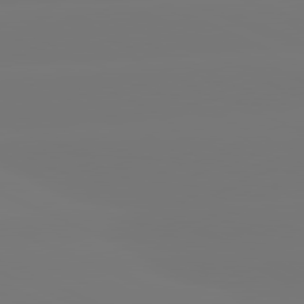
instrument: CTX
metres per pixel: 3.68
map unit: lApd
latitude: 81.4993
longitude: -149.0270
